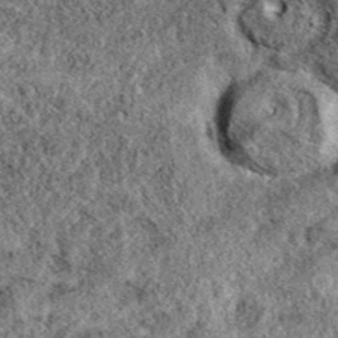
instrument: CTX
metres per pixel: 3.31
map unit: eAb
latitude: 38.5546
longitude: 106.5763
